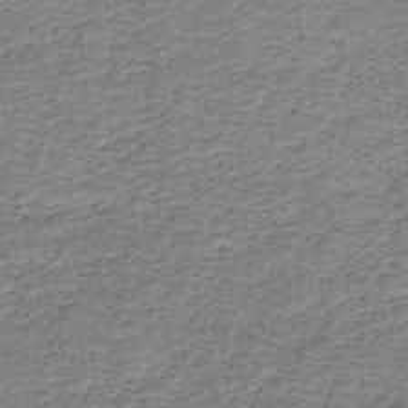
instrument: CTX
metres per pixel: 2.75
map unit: HNb
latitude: -48.9920
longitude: -40.2144
